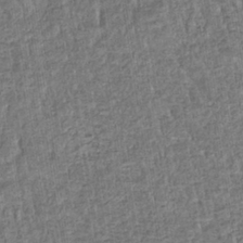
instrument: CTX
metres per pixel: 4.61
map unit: eHb
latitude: -36.5195
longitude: 79.7099
